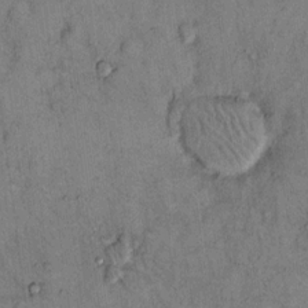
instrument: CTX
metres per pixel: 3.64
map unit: Hto
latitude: 12.5546
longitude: -59.0270
